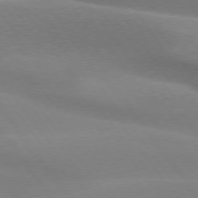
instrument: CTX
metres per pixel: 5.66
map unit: lApd
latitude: 74.3089
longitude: -49.5371
